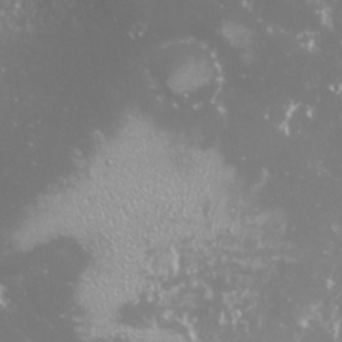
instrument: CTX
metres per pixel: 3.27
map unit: Nhu
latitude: 26.8947
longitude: -60.3656
